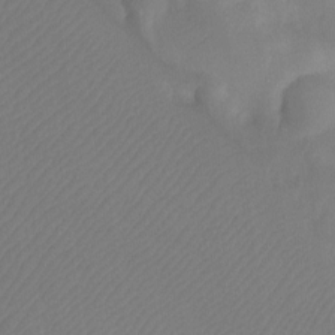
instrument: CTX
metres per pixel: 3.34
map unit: Ht
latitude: -10.1039
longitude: -34.1955
